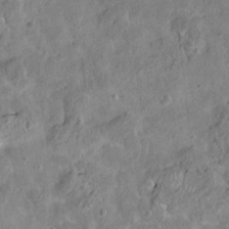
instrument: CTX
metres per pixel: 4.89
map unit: HNhu
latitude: 5.0836
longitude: 3.3509
